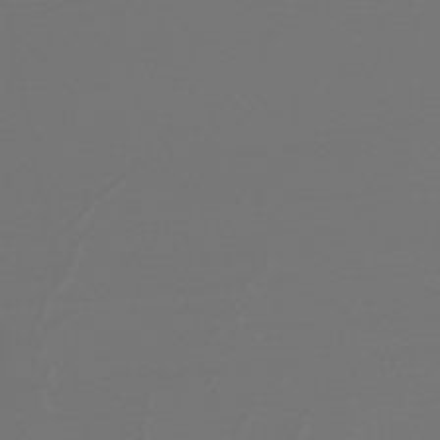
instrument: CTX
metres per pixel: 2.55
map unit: lHb
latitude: -47.3131
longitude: 66.1795
